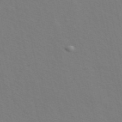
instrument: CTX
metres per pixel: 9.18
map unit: ANa
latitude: 49.4804
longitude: -76.4223
